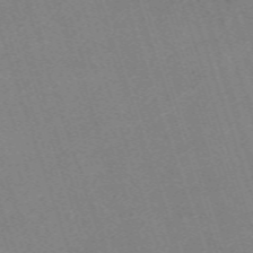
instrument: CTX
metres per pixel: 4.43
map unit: eHh
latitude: -63.1053
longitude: 50.1228
